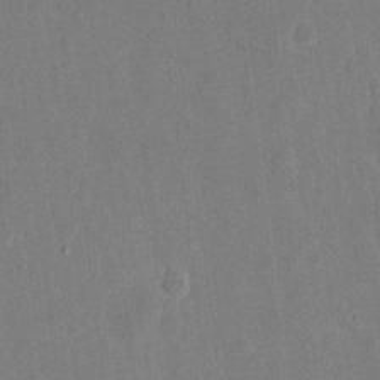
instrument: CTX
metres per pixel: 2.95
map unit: eHh
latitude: 9.9906
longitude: -69.0270
